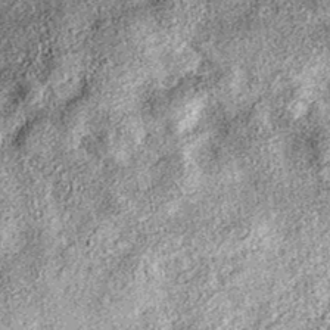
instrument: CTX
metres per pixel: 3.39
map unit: eAb
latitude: 36.9702
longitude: 106.7274
